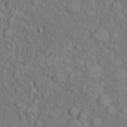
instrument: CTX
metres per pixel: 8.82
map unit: eHh
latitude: 1.3670
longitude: -56.3467
